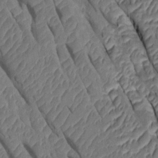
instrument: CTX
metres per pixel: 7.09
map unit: Htu
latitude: 0.7057
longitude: 147.6533
